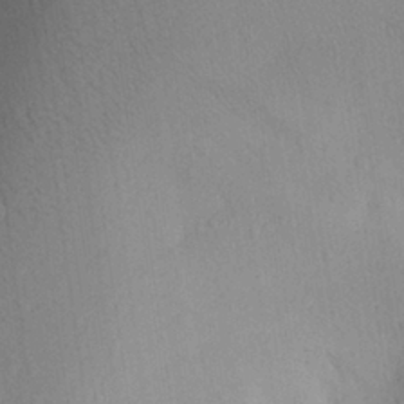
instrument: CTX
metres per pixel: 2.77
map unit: Aa
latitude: 26.8380
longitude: -146.4790
